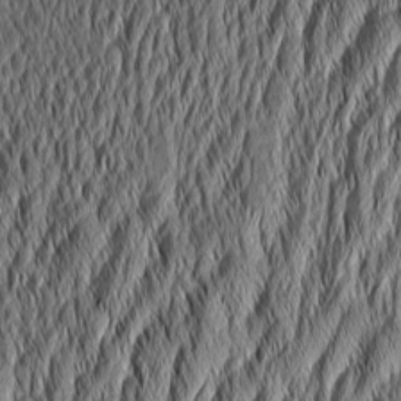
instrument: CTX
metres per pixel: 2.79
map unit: Aa
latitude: 7.5560
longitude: -130.2334
